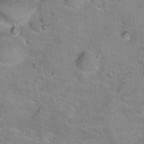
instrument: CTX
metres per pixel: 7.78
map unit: Hto
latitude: 17.6316
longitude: -36.7813
